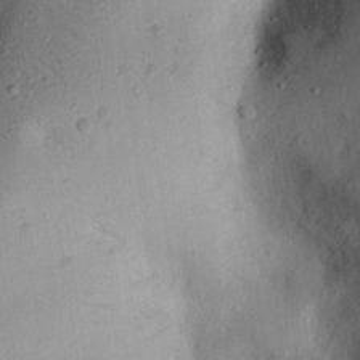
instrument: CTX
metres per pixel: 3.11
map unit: eHh
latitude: 25.3103
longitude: -76.2711
